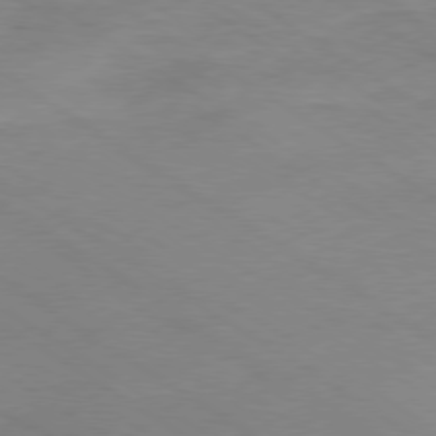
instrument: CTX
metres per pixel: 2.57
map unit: Ap
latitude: -79.8422
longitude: -52.9514
